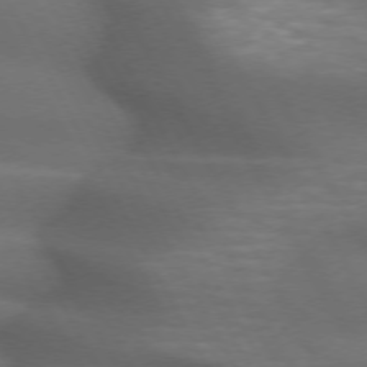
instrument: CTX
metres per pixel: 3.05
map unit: lApd
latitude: 72.3846
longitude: -50.8191
